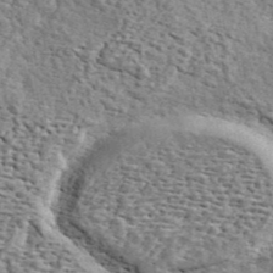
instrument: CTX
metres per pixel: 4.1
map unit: ANa
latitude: 43.8017
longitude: 45.6344
